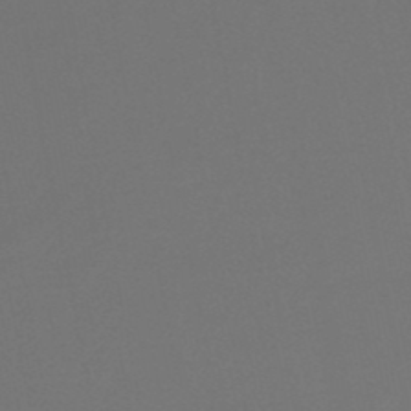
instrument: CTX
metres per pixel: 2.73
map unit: lHb
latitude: -47.6533
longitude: 68.8974
